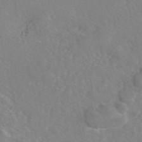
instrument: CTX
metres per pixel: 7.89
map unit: eAb
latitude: 46.8569
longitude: 112.8030
